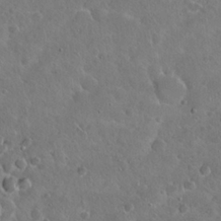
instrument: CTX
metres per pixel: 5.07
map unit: Hto
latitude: 19.1025
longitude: -49.6316
